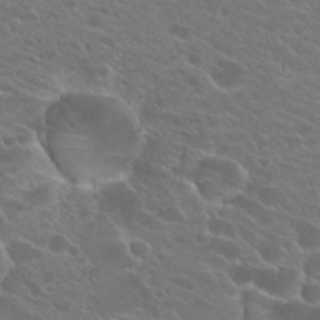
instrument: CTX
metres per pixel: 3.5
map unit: Hto
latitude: 24.6112
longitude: -38.1578
